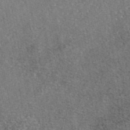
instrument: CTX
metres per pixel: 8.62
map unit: eAb
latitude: 46.6869
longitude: 107.2943
